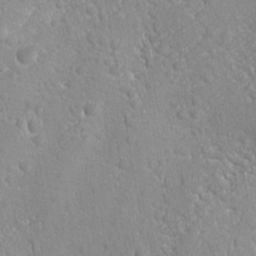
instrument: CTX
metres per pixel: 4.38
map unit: Ave
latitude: -10.4251
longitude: -120.9136
